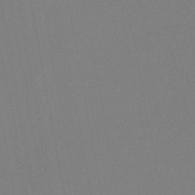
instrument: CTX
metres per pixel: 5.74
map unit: lHb
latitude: -45.9556
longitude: 74.6708
